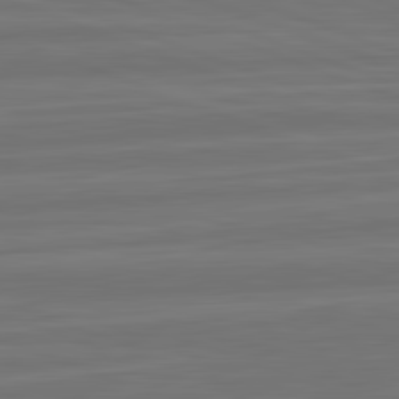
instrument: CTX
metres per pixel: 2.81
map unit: lApd
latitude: 82.4034
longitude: -175.1025
